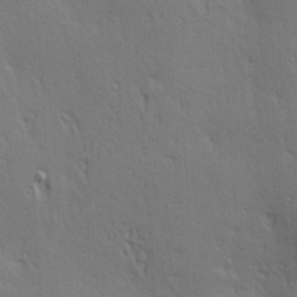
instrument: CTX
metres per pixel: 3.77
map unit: Hve
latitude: 23.4993
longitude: -97.0836
